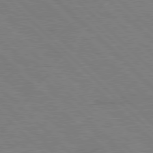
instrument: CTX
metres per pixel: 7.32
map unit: Hpe
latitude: 77.9528
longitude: -154.6301
